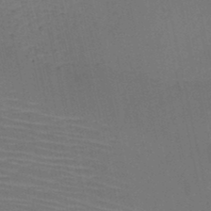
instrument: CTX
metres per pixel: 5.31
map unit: HNb
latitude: -46.8219
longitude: -41.4993
